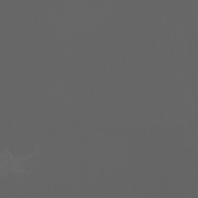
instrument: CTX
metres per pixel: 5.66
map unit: Ht
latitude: -0.5952
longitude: -46.3279
